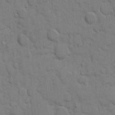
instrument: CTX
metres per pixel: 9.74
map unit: eHh
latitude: 8.7246
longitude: -66.8946
